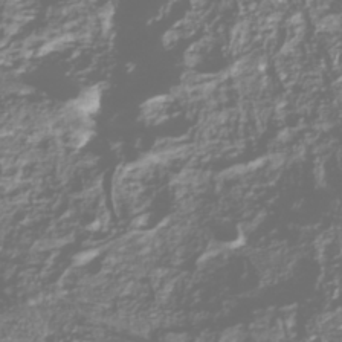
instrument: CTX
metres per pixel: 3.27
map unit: Nhu
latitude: -39.5966
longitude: -82.3656
